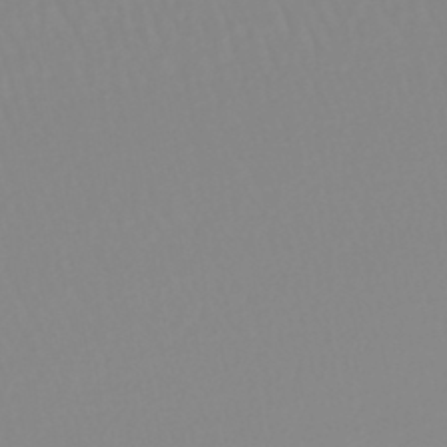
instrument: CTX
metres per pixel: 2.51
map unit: lHb
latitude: -44.5952
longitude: 74.2551
